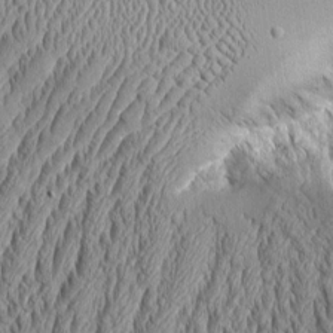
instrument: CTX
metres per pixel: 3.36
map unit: Aa
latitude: 9.0270
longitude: -129.4993
